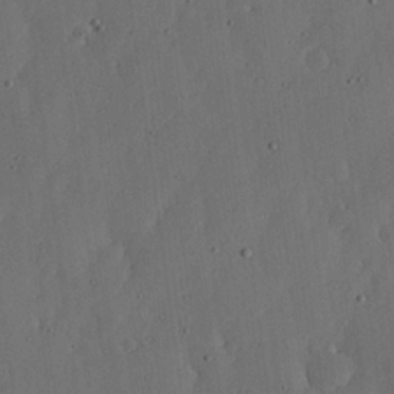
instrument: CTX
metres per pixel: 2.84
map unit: lHvf
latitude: 18.9702
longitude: -115.1592
